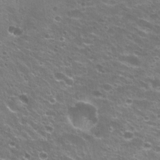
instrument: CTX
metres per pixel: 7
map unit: Hto
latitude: 23.1592
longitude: -32.2145
